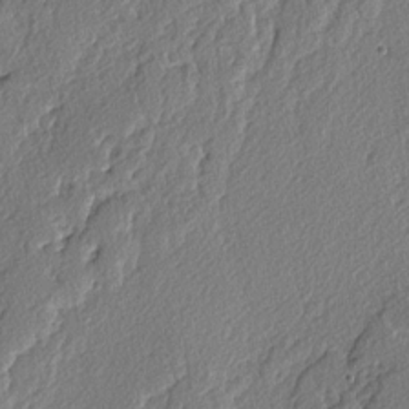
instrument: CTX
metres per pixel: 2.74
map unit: lAvf
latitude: -3.8044
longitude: -108.9135
